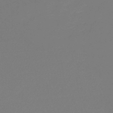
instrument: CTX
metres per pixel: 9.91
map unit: lHb
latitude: -47.1998
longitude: 64.0661
